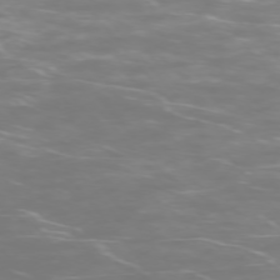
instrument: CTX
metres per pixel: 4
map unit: Ap
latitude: -75.0865
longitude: -76.3656
